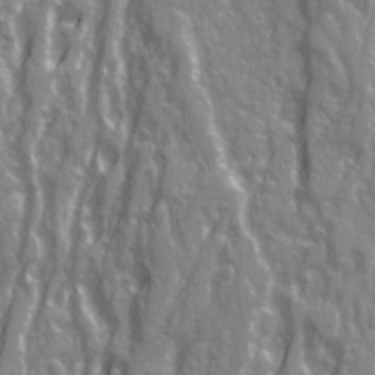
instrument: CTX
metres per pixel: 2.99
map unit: Ave
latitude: 21.0270
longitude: -133.1781
